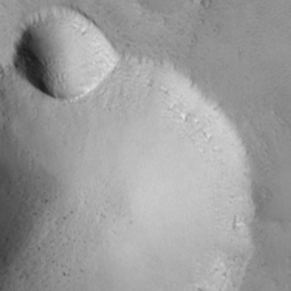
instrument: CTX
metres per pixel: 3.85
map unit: Ave
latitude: -7.5966
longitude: -121.2348
